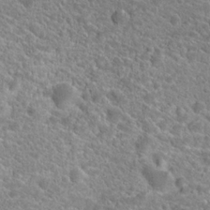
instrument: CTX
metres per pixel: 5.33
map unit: Hto
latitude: 20.1956
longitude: -38.3845
